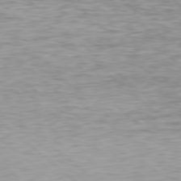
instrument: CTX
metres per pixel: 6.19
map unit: Hpe
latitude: 78.2145
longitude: -170.9703
